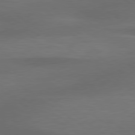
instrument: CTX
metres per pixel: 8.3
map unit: lApd
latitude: 79.4805
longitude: -90.7624
